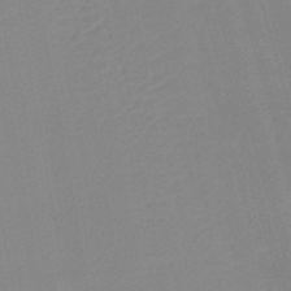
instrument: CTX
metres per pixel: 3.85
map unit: lHb
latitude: -44.2740
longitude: 77.2754
